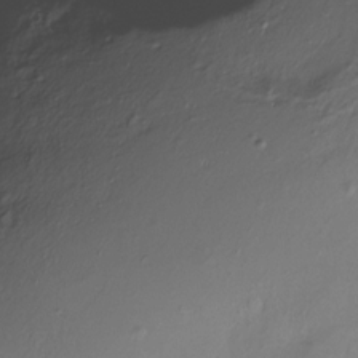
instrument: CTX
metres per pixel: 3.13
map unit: Nhe
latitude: -28.1228
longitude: -109.5371
